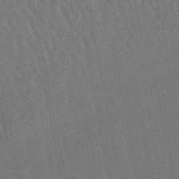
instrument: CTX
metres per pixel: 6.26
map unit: lHb
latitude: -47.0675
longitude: 77.1242
